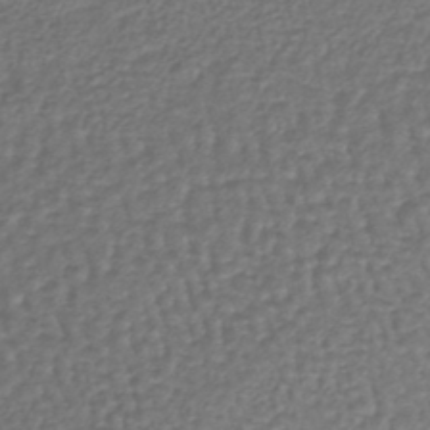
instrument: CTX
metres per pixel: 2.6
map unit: lHb
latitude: -38.8408
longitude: 62.2739
